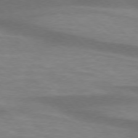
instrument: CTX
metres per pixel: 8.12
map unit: lApd
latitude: 76.1011
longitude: -59.4993
